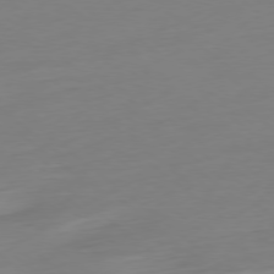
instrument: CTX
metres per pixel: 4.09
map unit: Ap
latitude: -78.7085
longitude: -66.7057
